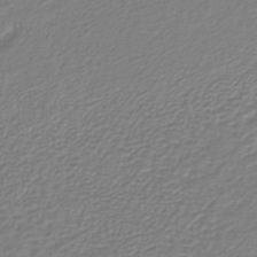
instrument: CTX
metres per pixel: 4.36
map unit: lHb
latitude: -42.1227
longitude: 61.5966
